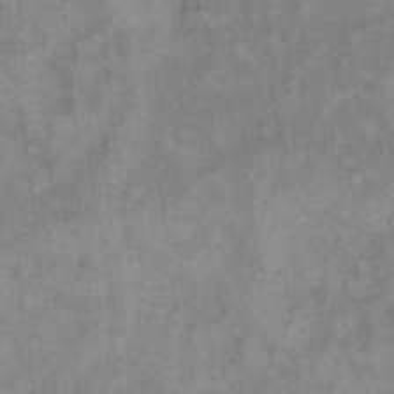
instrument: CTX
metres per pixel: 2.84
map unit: Hto
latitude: 11.8772
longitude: -60.4412
